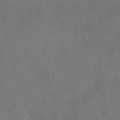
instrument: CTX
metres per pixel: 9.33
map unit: HNhu
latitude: -40.7274
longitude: 97.4644
